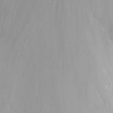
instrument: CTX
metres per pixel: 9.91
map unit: Nhu
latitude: -12.5196
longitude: -67.0647
